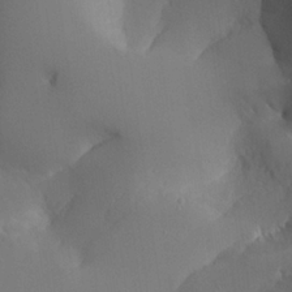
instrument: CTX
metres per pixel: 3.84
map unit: Aa
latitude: 25.7071
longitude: -127.9717
